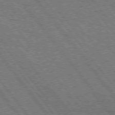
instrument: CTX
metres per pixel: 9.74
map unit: Hpe
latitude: 75.4993
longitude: -149.6127
